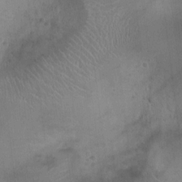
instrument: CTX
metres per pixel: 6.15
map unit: Ht
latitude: -3.8611
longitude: -16.9514
